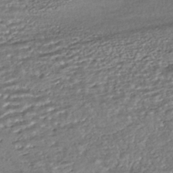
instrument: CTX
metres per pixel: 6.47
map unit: HNhu
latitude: -43.4454
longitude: 107.6155
